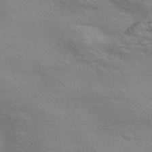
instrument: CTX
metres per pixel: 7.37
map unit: Nve
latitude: -56.6329
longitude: 59.8422
